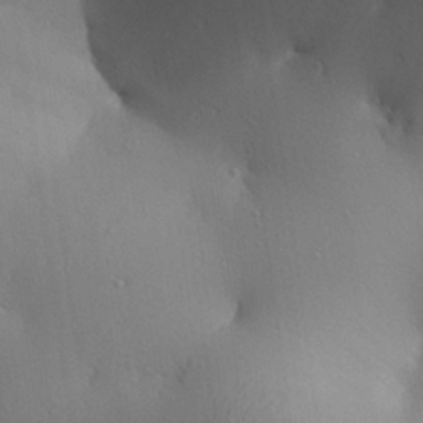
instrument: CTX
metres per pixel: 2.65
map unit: Aa
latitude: 25.5371
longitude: -144.1955
